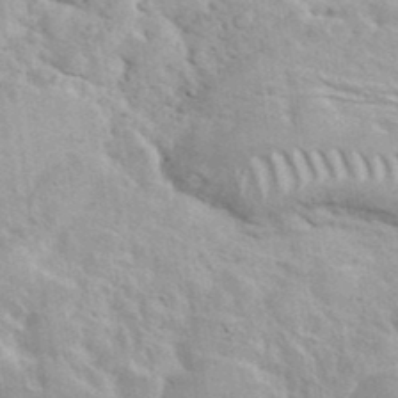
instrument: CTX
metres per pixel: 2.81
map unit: eHh
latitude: 37.9150
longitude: -61.7260
